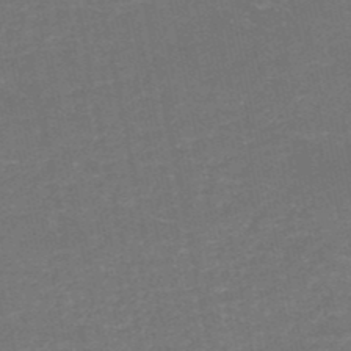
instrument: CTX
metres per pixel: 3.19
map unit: HNb
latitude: -50.4818
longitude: -48.4034
